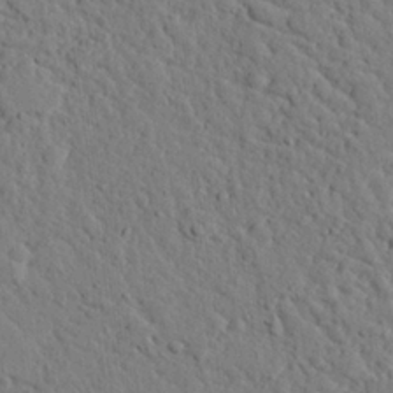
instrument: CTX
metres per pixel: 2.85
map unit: eHh
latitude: 24.8757
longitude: -80.5924
